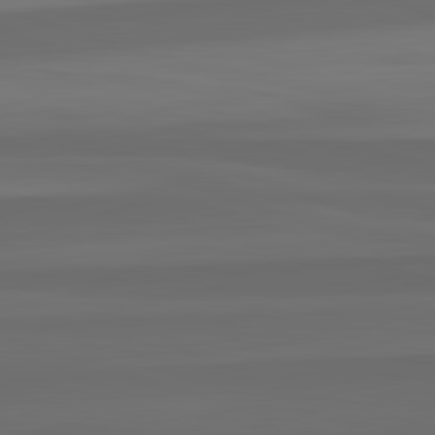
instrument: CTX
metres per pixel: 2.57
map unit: lApd
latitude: 82.8757
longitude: 159.1620
